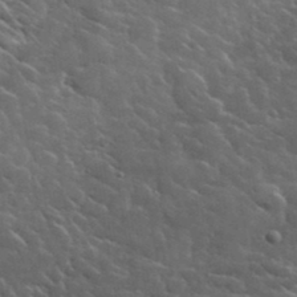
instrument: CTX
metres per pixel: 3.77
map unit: lHvf
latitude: 37.1403
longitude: -90.4412
